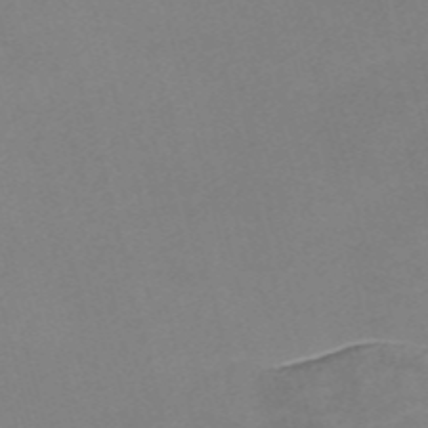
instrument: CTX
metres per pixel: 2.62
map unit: Nve
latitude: -57.1620
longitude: 59.0864
